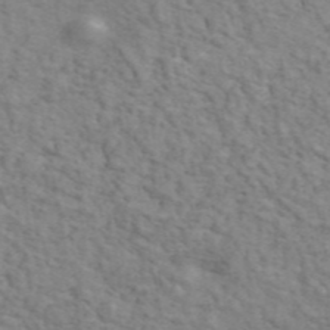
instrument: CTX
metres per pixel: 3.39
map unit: ANa
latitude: 46.1389
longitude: 29.6344
